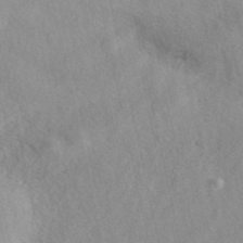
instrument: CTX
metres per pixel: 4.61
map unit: eAb
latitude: 40.1388
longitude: 109.4265
